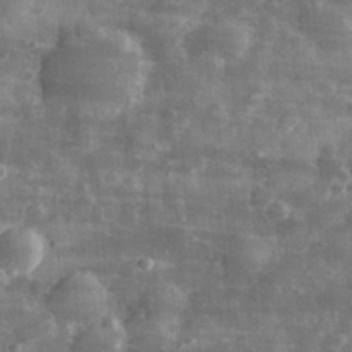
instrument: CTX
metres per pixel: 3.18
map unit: eHh
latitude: 31.4994
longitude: -71.4804
